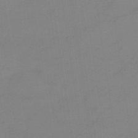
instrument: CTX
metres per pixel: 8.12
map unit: eHb
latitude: -45.1998
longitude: 86.5196
